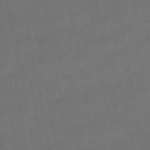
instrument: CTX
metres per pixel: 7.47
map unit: lHb
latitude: -47.7477
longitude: 73.7100
